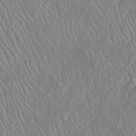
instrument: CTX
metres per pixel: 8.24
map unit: Htu
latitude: -6.1983
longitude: 153.2187
